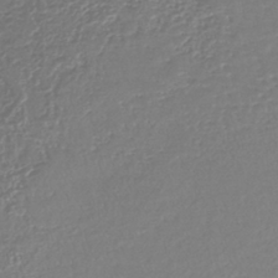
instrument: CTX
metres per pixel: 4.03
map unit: lHb
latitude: -40.5385
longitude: 61.3699
